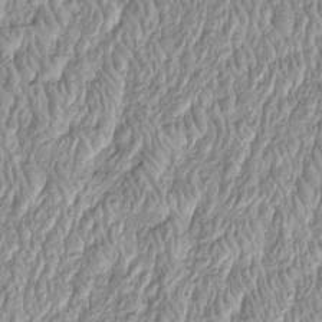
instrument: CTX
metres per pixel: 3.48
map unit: Htu
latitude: -4.2550
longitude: 158.7652
